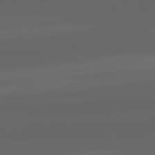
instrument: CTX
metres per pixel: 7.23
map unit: lApd
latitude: 82.3467
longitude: -170.7246
